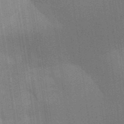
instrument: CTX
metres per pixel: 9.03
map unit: Aa
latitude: 33.2348
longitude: -143.1781
